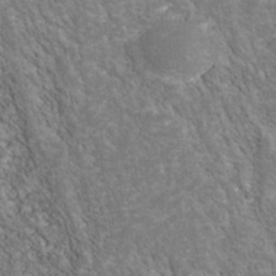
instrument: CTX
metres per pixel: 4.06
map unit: Nhu
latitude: -39.9367
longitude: -83.4615
